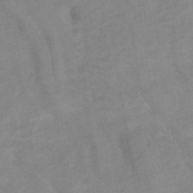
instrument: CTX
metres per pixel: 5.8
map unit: HNhu
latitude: -42.6329
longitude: 101.9178
